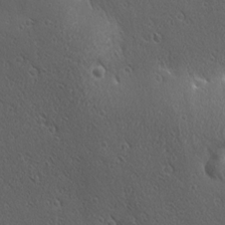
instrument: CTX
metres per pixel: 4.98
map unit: Ave
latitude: 21.7639
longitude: -137.2726
